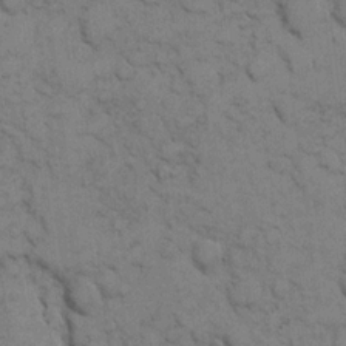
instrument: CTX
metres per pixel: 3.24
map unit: eHh
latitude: 8.1767
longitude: -65.1025
